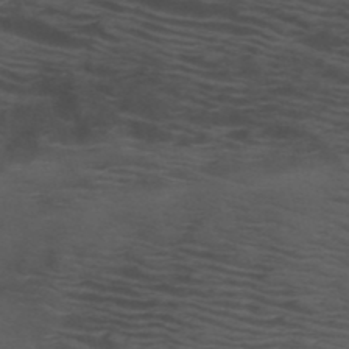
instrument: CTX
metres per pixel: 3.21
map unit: HNb
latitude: -51.8611
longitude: -46.0444
